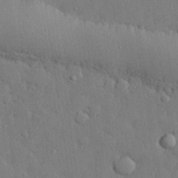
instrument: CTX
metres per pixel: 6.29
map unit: eHh
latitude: 28.2144
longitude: -79.0648
